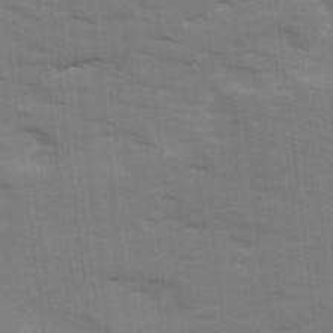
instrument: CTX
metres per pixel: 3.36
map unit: Ave
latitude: 13.2726
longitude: -102.5168
